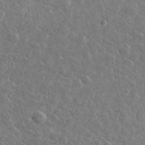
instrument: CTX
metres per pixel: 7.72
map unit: lHvf
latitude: 37.0081
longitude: -89.5938
